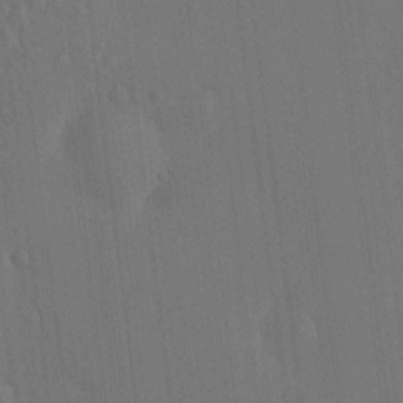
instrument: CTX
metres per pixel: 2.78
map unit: HNhu
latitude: 6.6868
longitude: 15.7667
